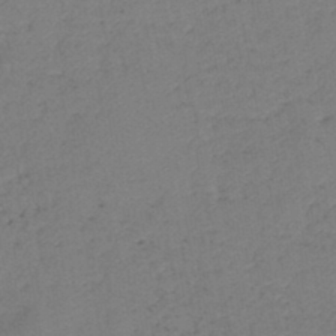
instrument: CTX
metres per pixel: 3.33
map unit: lHb
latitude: -42.1416
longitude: 79.6721
